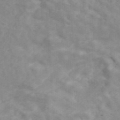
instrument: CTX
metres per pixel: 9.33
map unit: ANa
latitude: 46.9325
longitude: 26.6896
